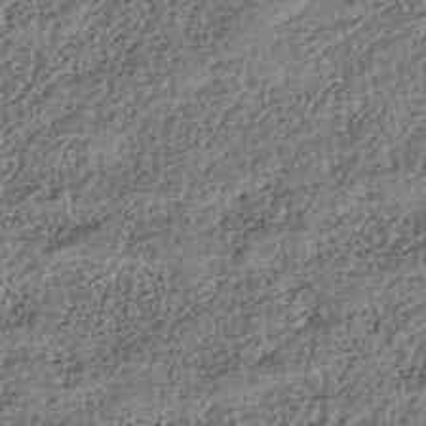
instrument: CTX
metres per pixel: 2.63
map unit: HNhu
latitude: -39.5966
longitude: 107.4455
